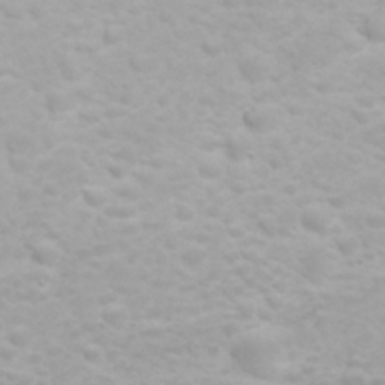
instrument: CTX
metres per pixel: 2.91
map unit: eHh
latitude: 31.9339
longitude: -62.3090
